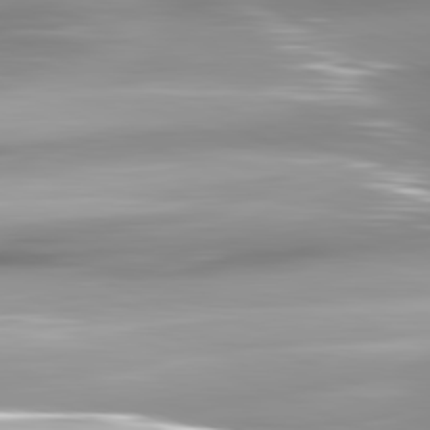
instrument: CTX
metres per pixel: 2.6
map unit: lApd
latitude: 81.9528
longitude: -146.8758
